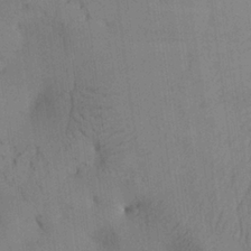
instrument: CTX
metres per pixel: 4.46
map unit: Aa
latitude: 25.3481
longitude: -137.6505
